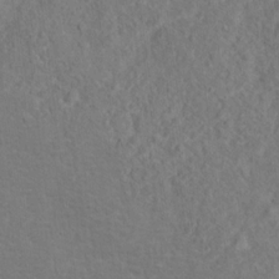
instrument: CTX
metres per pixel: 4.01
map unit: Hto
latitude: 13.9717
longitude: -38.8380
